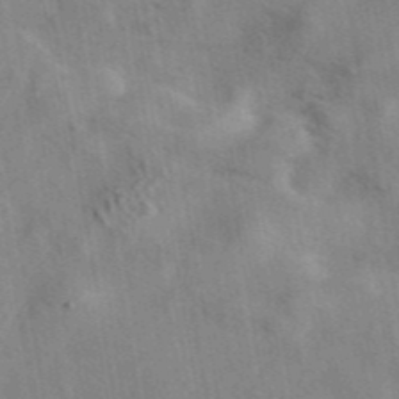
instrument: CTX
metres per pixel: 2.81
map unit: eAb
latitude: 42.4601
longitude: 109.8233
